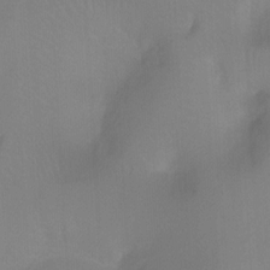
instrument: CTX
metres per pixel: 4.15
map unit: Ht
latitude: -8.9164
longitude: -37.2726
